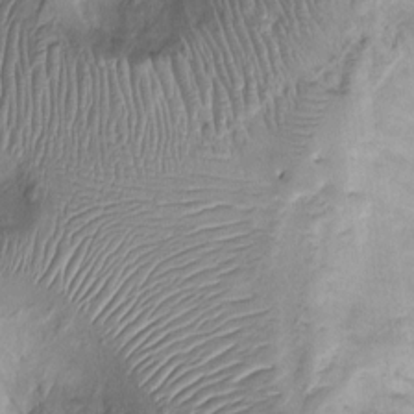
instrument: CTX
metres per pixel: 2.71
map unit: Ht
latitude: -2.0472
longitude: -14.4601
